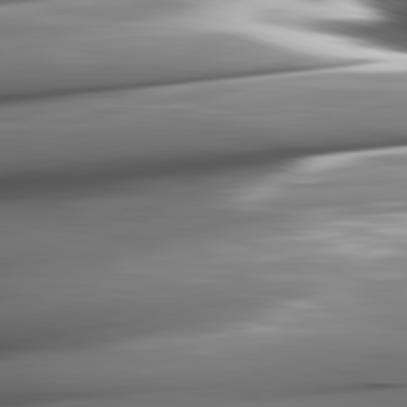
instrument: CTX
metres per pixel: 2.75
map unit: lApd
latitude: 82.4601
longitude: -144.6490
